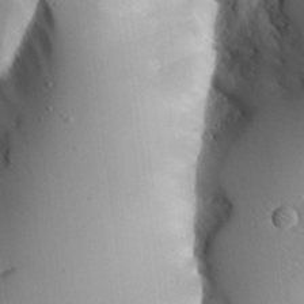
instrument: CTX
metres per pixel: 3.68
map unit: Aa
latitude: 25.3103
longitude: -129.3482
